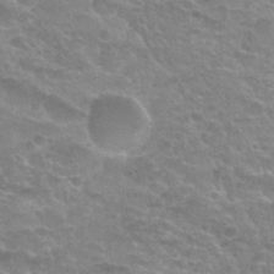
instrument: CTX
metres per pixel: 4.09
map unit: Nhu
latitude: 27.4804
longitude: -53.0459
